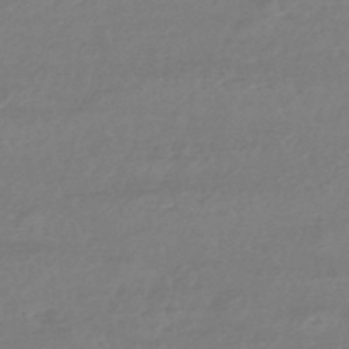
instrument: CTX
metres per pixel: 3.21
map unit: eHb
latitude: -46.1417
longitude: 84.3684
